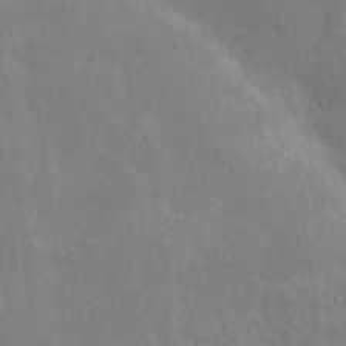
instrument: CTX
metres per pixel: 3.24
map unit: eHh
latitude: 9.0459
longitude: -72.5546
